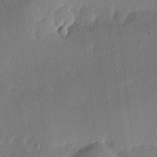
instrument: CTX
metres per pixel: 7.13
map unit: eHh
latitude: 4.4034
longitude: -72.9703
